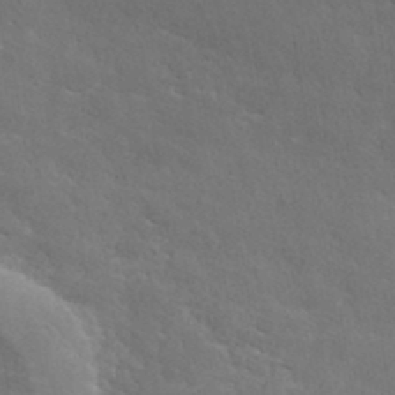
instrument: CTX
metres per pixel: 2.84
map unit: ANa
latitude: 37.3482
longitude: 20.2361
